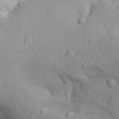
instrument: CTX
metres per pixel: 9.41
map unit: Aa
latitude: 28.8380
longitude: -133.3293
